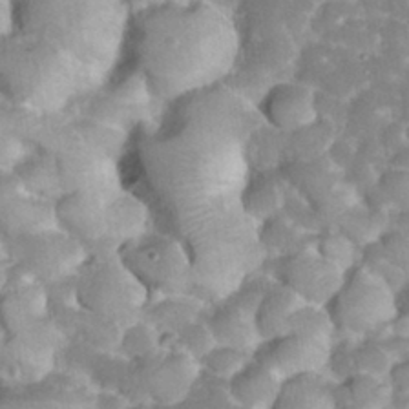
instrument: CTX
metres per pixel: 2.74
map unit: eHh
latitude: 32.2334
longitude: -59.9528
